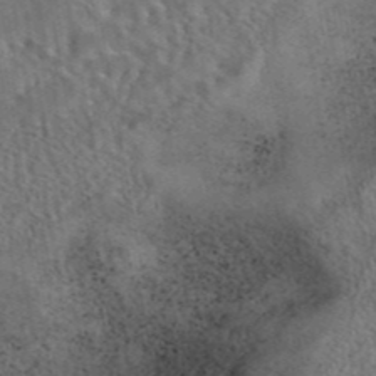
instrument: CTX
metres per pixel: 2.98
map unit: eAb
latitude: 43.2726
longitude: 109.5210
